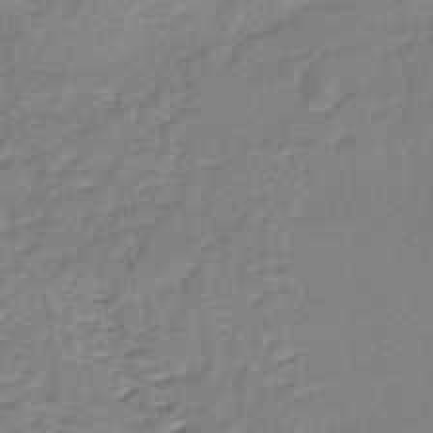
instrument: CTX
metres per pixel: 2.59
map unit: lHb
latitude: -35.6722
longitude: 60.2551
